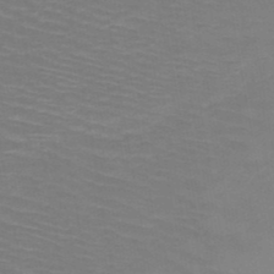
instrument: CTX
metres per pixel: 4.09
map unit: HNb
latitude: -49.0109
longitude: -44.7435
